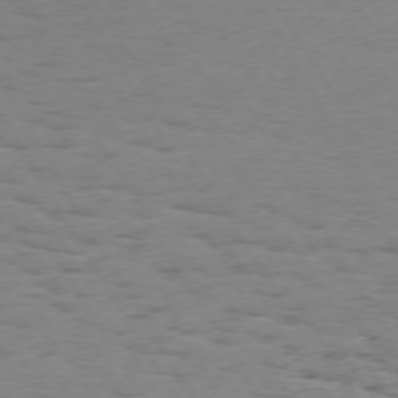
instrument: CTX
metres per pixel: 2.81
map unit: Hpe
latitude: 73.7261
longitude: -135.7827
